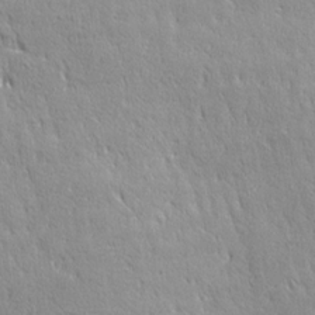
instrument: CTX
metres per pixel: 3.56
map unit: Ave
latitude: 22.1578
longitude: -135.9150
